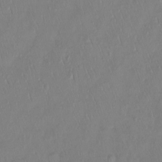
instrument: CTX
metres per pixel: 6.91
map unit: Ht
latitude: -14.6708
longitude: -44.4790
